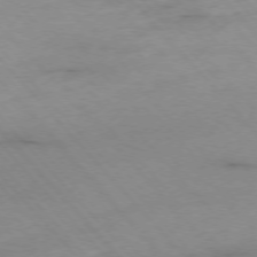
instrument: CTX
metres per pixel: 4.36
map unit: Ap
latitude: -76.6707
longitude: -90.3278
